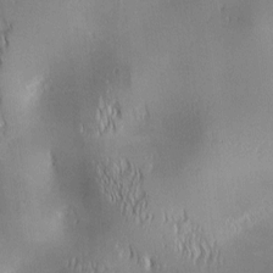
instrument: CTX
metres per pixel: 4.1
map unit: lAa
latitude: 1.0080
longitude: -116.7246
